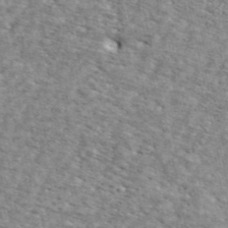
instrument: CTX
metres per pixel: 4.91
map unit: ANa
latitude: 44.9136
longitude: -84.9892
